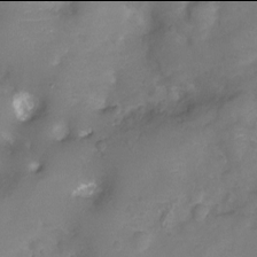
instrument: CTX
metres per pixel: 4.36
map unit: Ht
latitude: -6.0094
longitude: -19.7827
